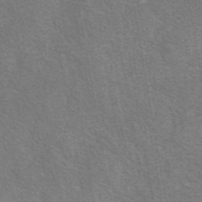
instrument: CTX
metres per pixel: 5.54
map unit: eAb
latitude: 41.9339
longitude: 106.5763
